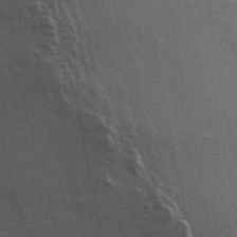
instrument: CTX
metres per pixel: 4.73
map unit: ANa
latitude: 48.3656
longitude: -76.8758
